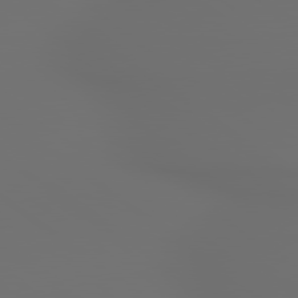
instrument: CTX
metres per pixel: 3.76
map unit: lApd
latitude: 79.4049
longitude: 177.2376
